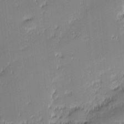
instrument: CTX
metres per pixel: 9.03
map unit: eHh
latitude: -2.6140
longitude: -82.7246
